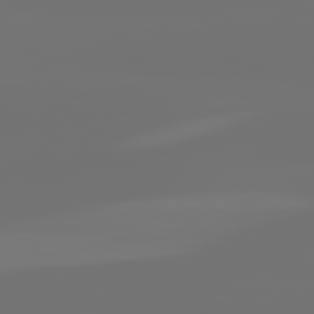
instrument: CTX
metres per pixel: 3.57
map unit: lApd
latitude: 82.1955
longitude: -154.9514
